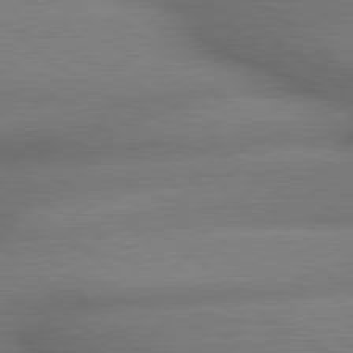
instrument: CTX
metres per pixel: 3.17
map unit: lApd
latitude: 79.4994
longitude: -166.4034
